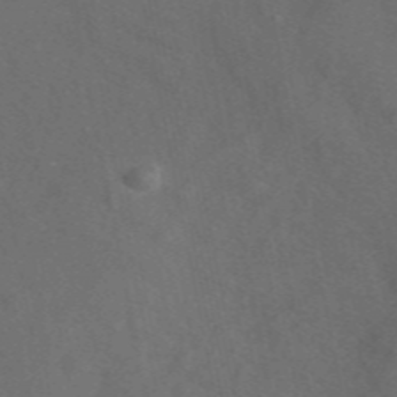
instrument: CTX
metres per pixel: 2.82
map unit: eAb
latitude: 47.4805
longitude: 117.0108
